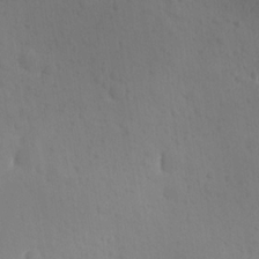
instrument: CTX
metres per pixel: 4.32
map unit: Ave
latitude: -10.1417
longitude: -121.2348
